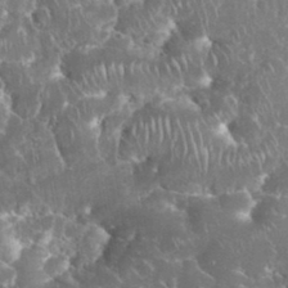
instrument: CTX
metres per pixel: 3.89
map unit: eHh
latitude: 34.7057
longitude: -62.9136
